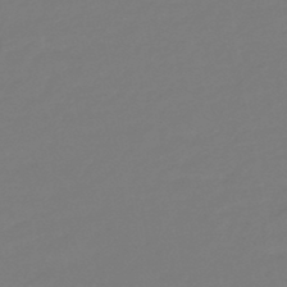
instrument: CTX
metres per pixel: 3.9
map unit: eHb
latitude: -46.7085
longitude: 88.5196
